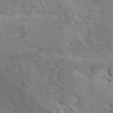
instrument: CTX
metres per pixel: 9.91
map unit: ANa
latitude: 50.1011
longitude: -81.6694
